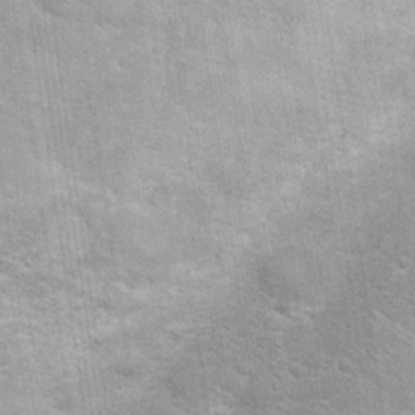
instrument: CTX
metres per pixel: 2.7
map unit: Hto
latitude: 19.6694
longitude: -51.6505
